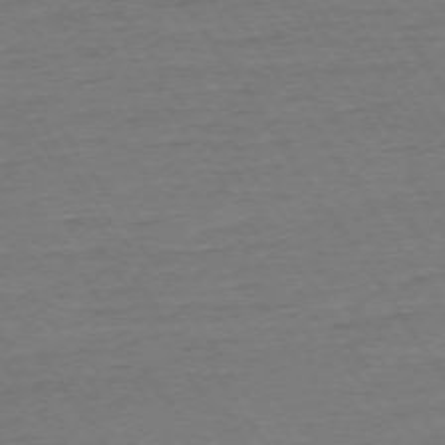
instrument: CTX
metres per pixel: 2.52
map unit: Ap
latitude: -74.2740
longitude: -84.3467
